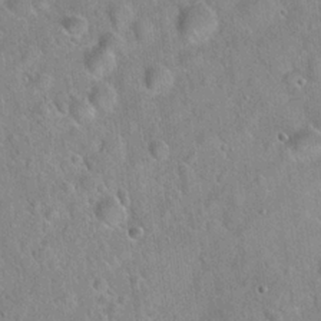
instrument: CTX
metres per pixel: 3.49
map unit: Hto
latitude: 21.6883
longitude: -53.2348
